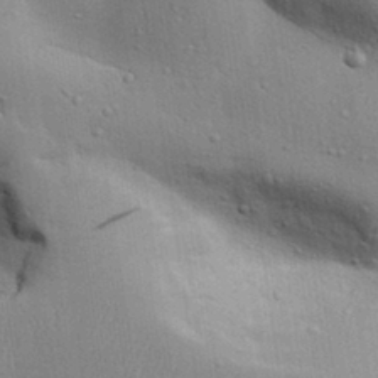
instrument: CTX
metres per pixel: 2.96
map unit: Aa
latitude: 31.9339
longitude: -144.7435
